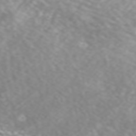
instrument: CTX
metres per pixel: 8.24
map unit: ANa
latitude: 45.3859
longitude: 21.8611
